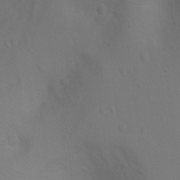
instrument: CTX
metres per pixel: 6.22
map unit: Ht
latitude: 2.8947
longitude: -28.5546
